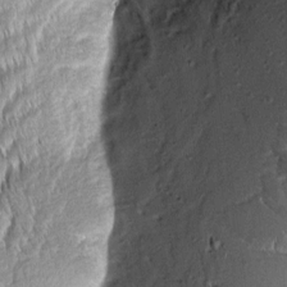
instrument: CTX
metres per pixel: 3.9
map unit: Aa
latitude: 8.2145
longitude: -132.6491
